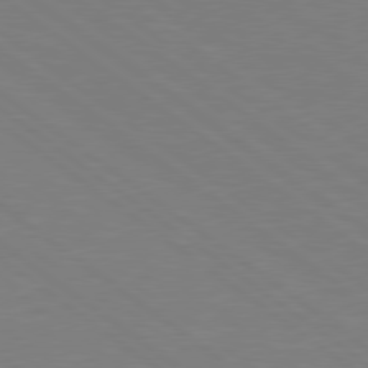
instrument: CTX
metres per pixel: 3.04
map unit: Hpe
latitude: 78.6491
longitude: -149.4426
